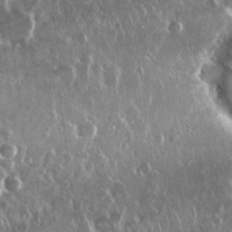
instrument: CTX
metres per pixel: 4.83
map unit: Nhu
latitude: 28.8569
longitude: -62.6113
